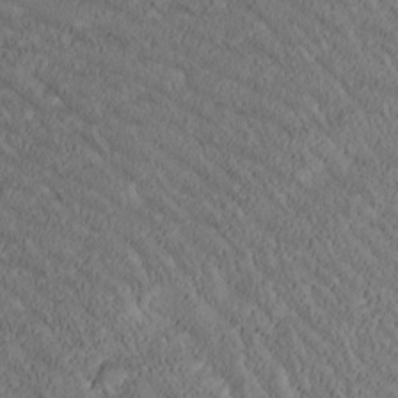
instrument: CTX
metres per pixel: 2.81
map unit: Htu
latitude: -1.4644
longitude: 175.8044
